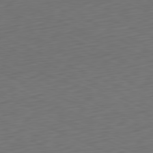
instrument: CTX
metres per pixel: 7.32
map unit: Ap
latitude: -81.3699
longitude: -59.6694
